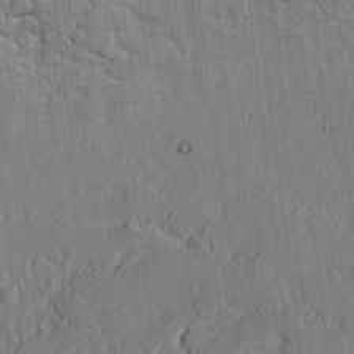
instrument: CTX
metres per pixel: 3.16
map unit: lAvf
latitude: -1.8990
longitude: -107.7072
